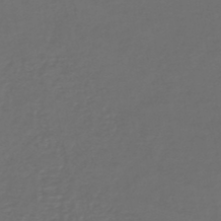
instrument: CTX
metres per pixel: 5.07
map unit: lHb
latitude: -43.8233
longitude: 69.5966
